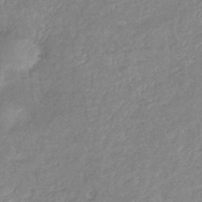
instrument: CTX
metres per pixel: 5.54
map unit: eHb
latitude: -40.6329
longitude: 80.3495
